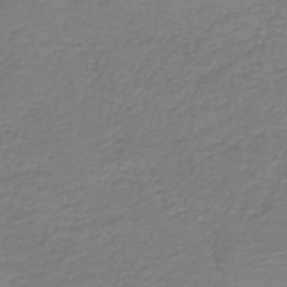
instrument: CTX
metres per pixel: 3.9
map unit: HNb
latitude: -42.5762
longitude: 49.8234
